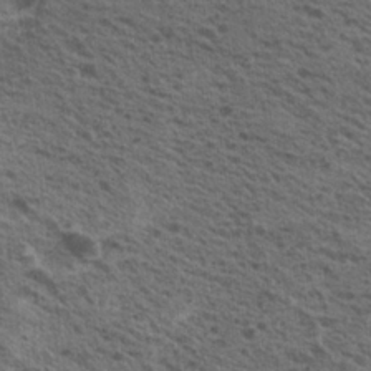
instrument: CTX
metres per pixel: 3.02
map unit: Hto
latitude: 19.8772
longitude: -31.7261
